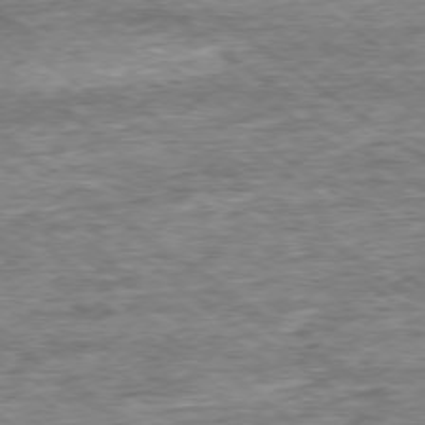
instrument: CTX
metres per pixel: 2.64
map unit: Ap
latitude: -78.8408
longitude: -85.6316
